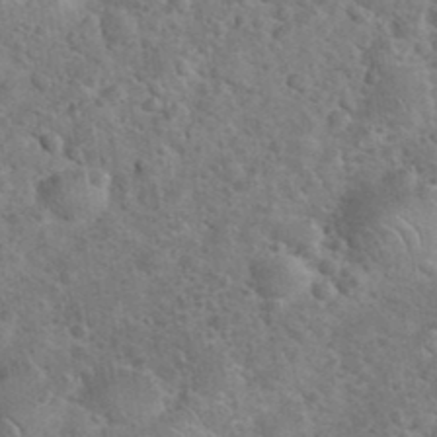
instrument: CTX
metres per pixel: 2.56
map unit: eHh
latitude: 36.9136
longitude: -65.3293
